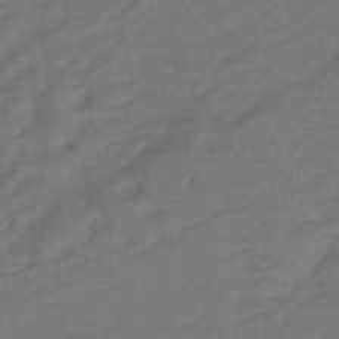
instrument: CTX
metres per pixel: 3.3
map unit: HNhu
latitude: -46.6329
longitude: 91.1431
